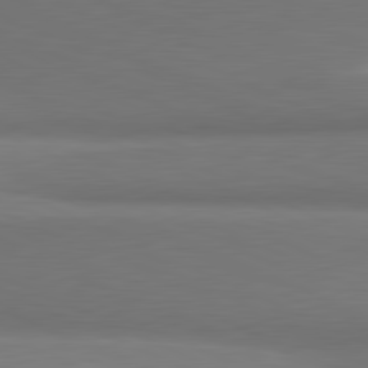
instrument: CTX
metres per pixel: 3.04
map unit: lApd
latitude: 81.4615
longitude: 163.8422
